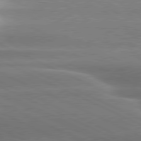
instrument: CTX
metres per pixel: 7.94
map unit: lApd
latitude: 80.4223
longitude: -137.3482
